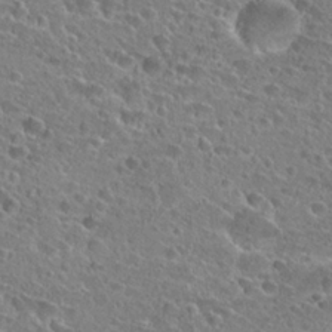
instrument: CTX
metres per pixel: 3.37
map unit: Hto
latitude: 25.3670
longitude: -45.8394
